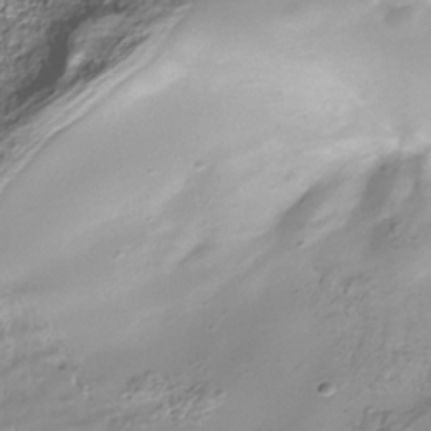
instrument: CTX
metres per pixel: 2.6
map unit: Nhe
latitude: -38.1606
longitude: -118.3467
